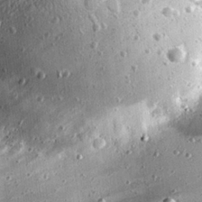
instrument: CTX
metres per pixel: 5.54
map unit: eHh
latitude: 24.8946
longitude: -88.9892
